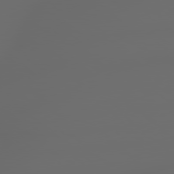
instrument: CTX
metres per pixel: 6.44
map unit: lApd
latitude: 79.0648
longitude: -167.2348
